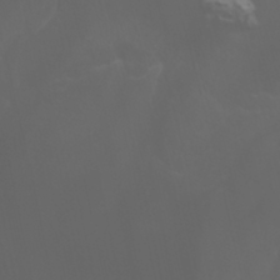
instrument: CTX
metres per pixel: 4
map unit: Aa
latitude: -7.8611
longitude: -77.6505
